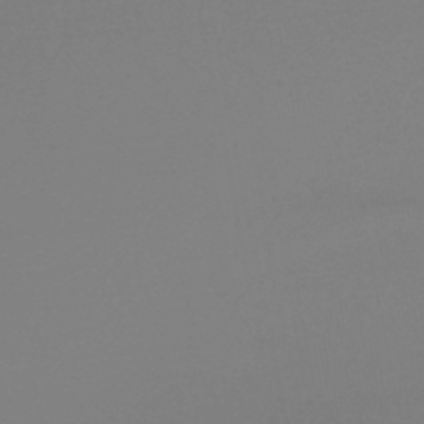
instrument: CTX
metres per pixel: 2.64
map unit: lHb
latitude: -46.0661
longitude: 66.0661
